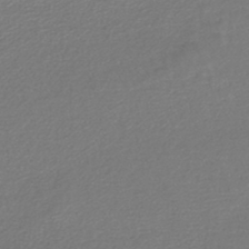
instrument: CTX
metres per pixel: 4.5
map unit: lHb
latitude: -45.0864
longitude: 59.0108
